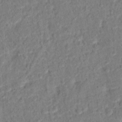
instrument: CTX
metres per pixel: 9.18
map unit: Hto
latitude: 13.7072
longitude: -38.7624
